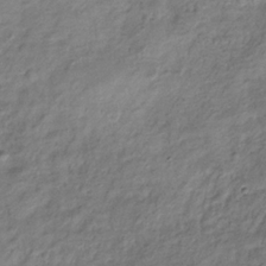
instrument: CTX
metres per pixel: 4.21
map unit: Hve
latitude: -32.5574
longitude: 89.3509
